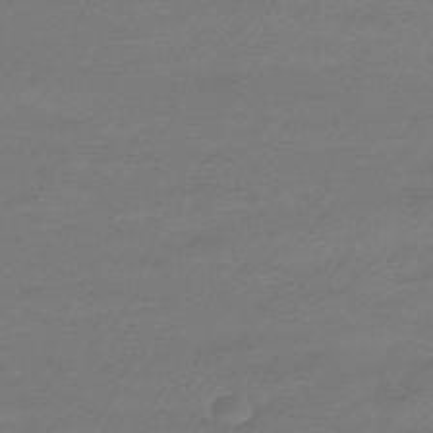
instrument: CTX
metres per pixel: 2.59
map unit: HNhu
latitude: -45.0864
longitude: 93.5588
